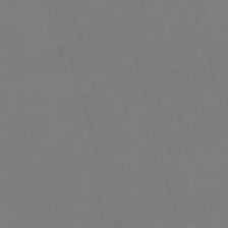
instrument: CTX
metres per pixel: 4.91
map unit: Nve
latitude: -58.6140
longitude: 62.2172
